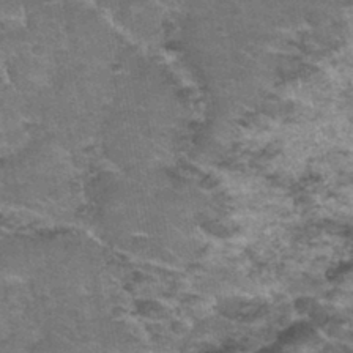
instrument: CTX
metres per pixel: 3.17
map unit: Nhu
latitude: 32.1010
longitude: -52.9136
